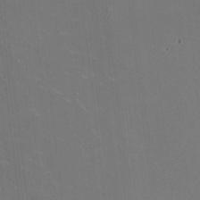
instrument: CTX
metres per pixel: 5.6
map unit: HNhu
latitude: -0.5196
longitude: -2.6112
